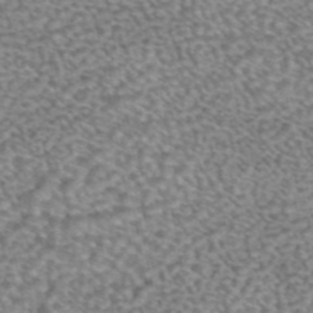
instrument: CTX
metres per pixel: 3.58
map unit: eAb
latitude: 44.7813
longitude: 104.6518
